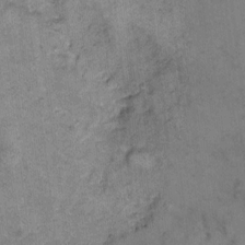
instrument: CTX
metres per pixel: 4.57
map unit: eHh
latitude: 10.8002
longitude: -63.4427
